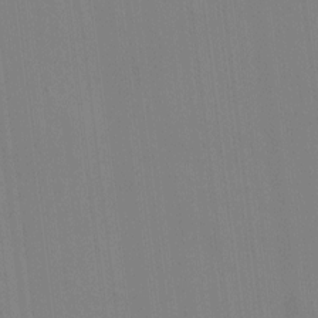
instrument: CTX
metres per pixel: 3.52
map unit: HNhu
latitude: -1.3510
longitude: -6.8380
